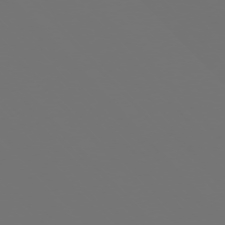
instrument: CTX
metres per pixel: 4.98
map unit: Ap
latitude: -76.2739
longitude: -63.0270
